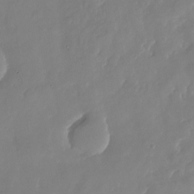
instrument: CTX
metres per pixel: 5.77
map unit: Nhu
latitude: -22.9164
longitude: -73.1215
